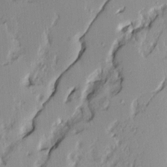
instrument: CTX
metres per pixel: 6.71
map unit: Ave
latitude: 14.1767
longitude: -131.2726
